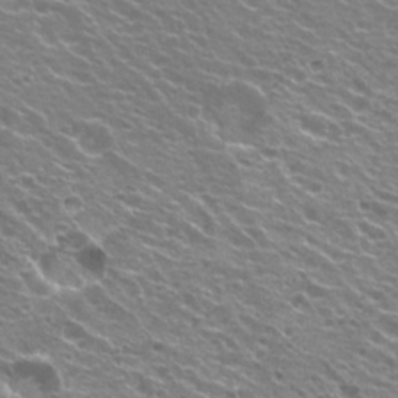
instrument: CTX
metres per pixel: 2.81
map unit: Hto
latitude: 23.3293
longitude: -31.6883
